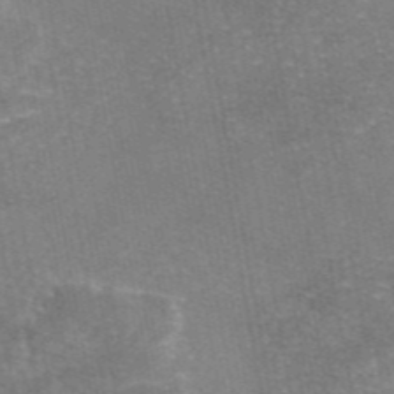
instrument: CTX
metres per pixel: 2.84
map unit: eAb
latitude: 46.4034
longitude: 105.8044
